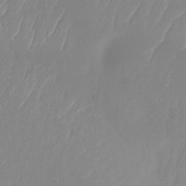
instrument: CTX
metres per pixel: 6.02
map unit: Ht
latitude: -14.4818
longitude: -51.1781
